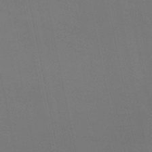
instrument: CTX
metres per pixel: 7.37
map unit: HNb
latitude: -47.6344
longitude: 58.6707
